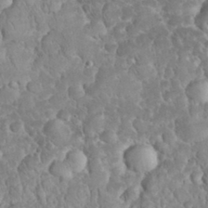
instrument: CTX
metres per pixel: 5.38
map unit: eHh
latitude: 33.1970
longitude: -64.9892
